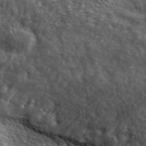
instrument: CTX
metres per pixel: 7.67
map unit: ANa
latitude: 39.6316
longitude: -90.4034
